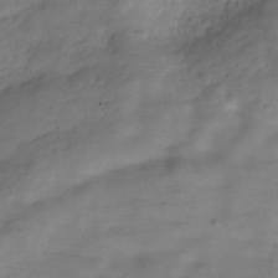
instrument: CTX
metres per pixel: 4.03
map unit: Hve
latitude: -31.0864
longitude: 91.4833
